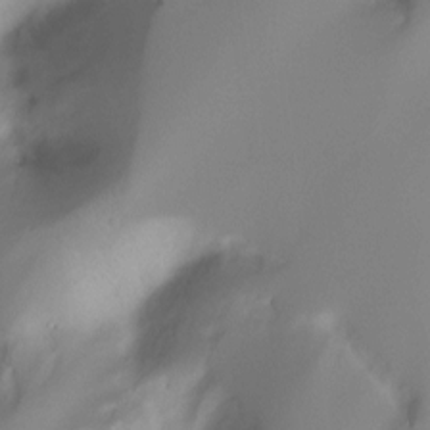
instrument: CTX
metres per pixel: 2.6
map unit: Ht
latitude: -10.2928
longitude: -40.1766
